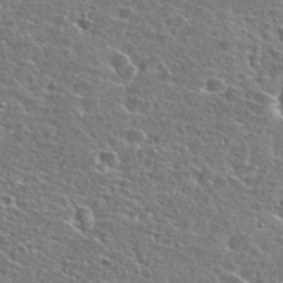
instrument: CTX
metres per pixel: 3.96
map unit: Hto
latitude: 26.1011
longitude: -47.7072
